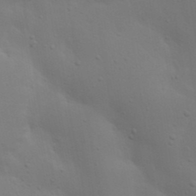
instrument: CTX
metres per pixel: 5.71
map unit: Nhu
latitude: 22.2711
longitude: -73.1593
